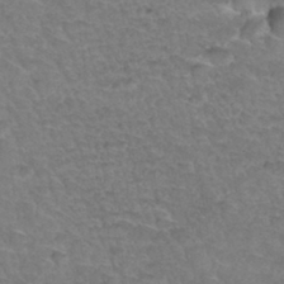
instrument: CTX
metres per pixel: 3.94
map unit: Hto
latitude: 34.4223
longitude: -46.6302
